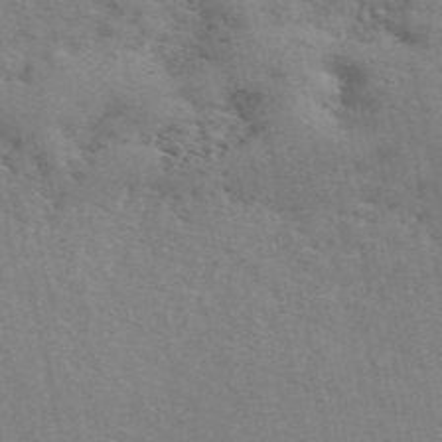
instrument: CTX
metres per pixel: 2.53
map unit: ANa
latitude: 49.3482
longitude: -79.2915
